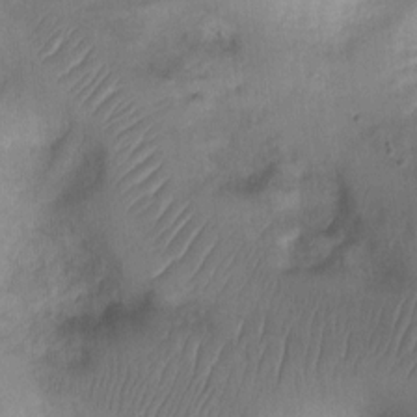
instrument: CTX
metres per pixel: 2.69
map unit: Ht
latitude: -2.7463
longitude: -28.8002
